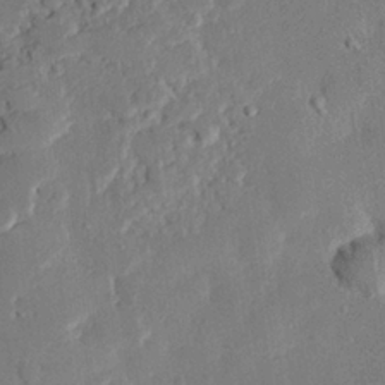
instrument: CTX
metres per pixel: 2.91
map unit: eHh
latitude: 26.9325
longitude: -80.8380
